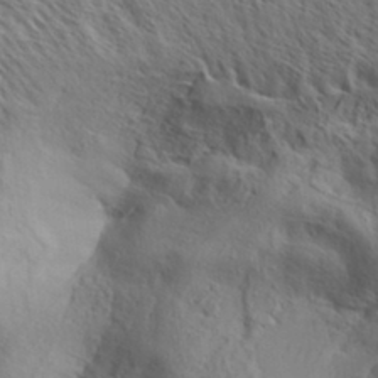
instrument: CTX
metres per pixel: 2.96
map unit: Aa
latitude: 33.7261
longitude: -138.6113
